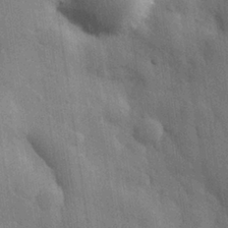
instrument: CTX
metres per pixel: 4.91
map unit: eHh
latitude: 28.8947
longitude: -75.1025
